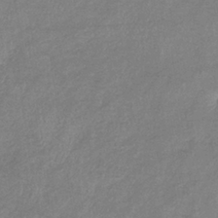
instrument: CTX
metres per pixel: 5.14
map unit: eHb
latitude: -37.6344
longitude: 75.8990
